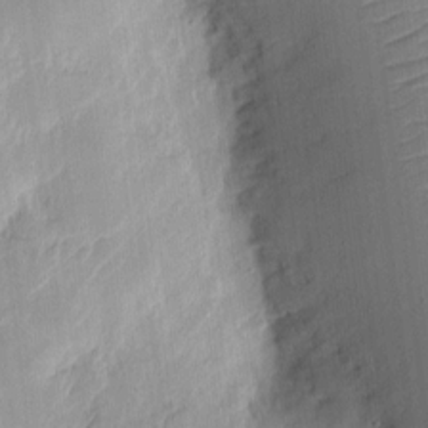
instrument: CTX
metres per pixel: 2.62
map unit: eHh
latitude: 10.4034
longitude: -72.4223
